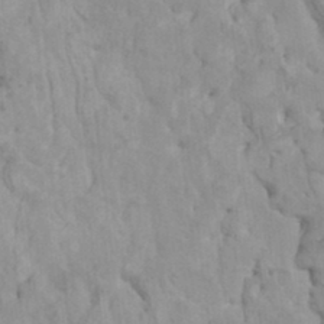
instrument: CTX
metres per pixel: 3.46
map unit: HNhu
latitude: 6.0444
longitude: -1.7827
